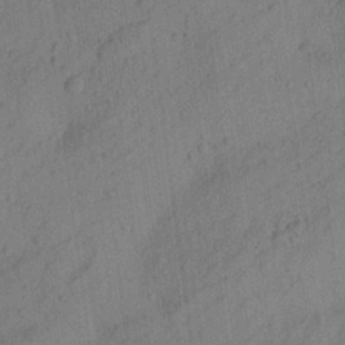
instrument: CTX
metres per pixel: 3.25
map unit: Aa
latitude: 23.8394
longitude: -143.3671
